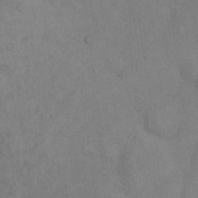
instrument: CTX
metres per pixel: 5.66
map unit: Nhu
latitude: 7.1970
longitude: -24.0633
